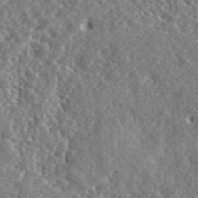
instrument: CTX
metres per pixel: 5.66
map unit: lHvf
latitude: 42.4412
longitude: -89.5183
